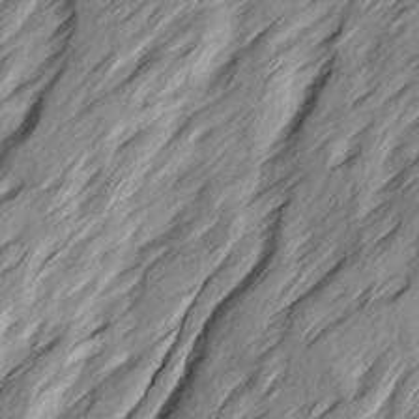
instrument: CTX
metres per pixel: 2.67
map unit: Ave
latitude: 15.2915
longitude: -136.9514
